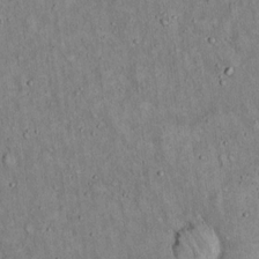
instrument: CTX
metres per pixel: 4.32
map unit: Hto
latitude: 15.2915
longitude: -58.7057
